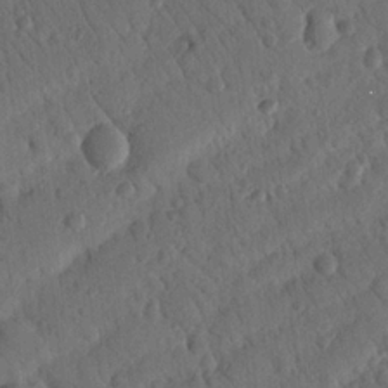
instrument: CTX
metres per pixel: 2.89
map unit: Nhu
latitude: 19.1214
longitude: -78.2334
